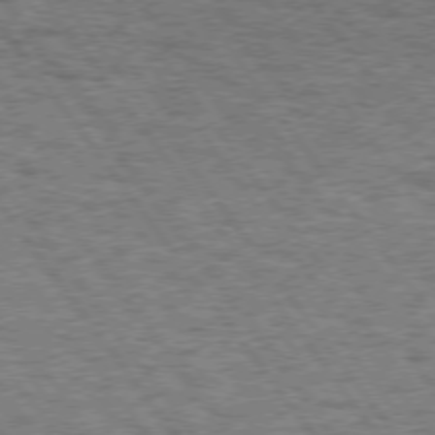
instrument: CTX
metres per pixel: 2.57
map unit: Hpe
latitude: 74.2712
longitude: -135.0836
